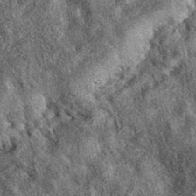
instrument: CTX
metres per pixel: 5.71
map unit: eAb
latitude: 39.1781
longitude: 109.1053
